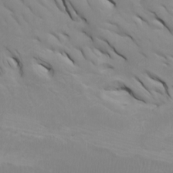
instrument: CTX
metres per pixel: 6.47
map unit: Htu
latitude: -7.1620
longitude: -68.1011
